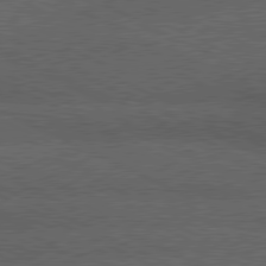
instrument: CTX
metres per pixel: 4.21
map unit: lApd
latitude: 79.8206
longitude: -128.9514
